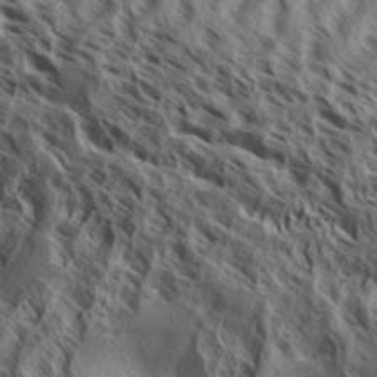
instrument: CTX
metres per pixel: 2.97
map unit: Aa
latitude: 33.1781
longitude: -138.0633
